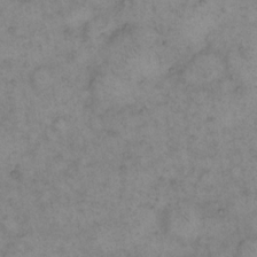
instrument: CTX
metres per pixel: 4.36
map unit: eHh
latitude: 15.4805
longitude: -65.9528
